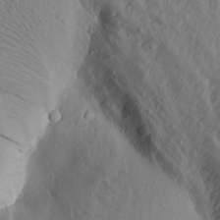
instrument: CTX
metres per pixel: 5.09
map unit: Aa
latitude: 17.3671
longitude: -146.2712
